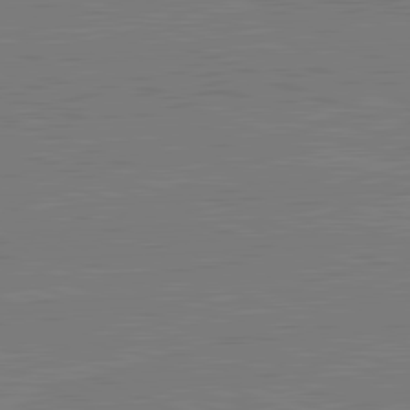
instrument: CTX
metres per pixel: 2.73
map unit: lApd
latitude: 82.2900
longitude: -156.4412
